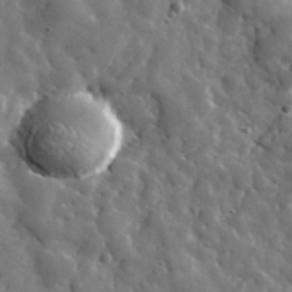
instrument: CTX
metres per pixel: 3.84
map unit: lHvf
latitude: 35.2914
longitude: -88.1389
